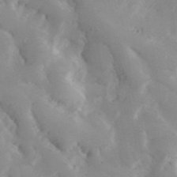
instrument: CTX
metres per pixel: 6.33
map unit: Hve
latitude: 32.9136
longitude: 149.3888
